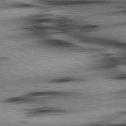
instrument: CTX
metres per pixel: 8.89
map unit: lApd
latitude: 80.2522
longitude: 163.5399
